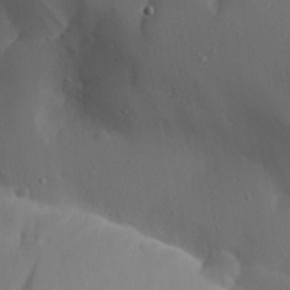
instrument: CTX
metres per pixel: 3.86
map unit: Aa
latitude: 26.0822
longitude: -128.1578
